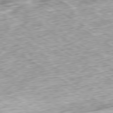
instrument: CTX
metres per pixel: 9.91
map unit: Ap
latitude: -80.1606
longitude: -51.7260
